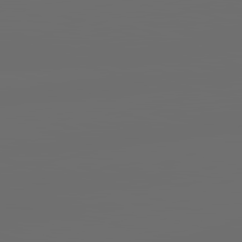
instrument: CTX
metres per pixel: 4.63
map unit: lApd
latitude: 83.6127
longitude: -130.1011
